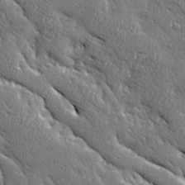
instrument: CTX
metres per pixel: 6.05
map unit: Ave
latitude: 20.3090
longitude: -136.3468
